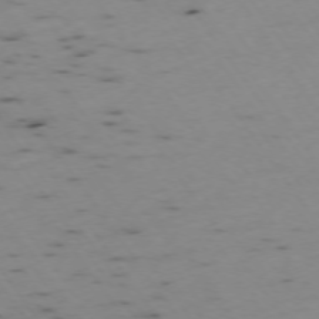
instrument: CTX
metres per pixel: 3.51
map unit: Hpe
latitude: -74.5196
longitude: 8.0094
